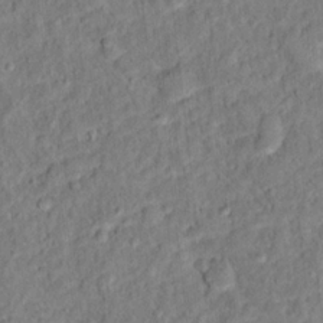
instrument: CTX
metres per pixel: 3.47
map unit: Hto
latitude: 12.4601
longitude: -38.6679
